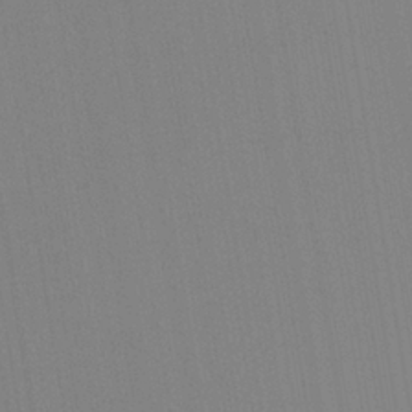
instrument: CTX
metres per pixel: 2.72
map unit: HNhu
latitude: 5.8205
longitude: 4.6140
